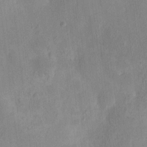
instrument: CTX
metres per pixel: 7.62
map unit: HNhu
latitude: 6.1767
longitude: -6.5546
